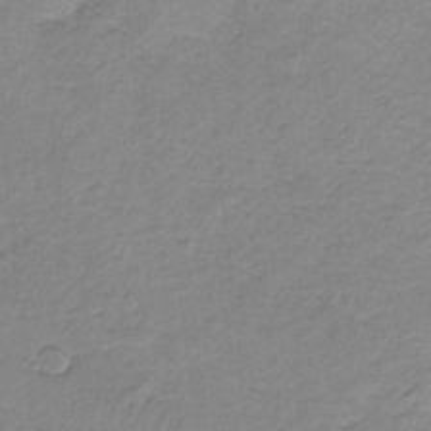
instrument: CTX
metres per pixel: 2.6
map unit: HNb
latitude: -34.3117
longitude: 58.7652
